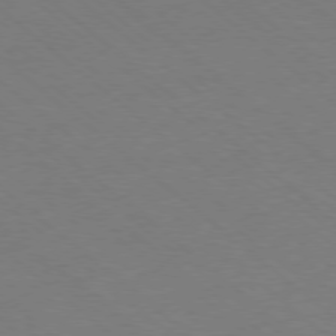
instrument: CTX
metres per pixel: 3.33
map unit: Ap
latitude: -78.4440
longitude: -84.0255
